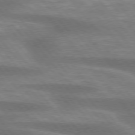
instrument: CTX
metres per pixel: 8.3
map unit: lApd
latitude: 75.5938
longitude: -58.4034
